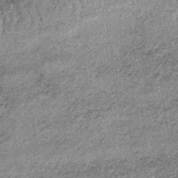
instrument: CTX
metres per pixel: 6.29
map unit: lHb
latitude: -37.5021
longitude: 66.3307
